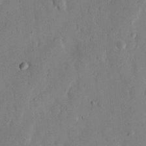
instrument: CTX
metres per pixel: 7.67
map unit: eHh
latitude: 12.5546
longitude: -68.3090
